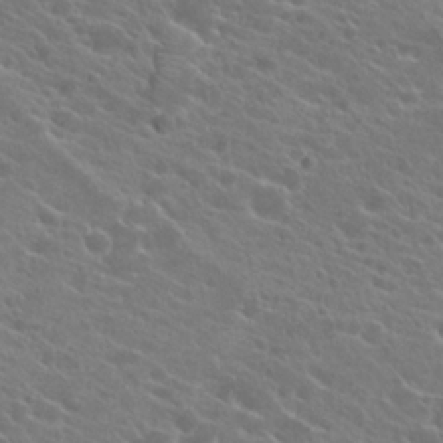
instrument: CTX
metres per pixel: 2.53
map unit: Hto
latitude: 23.0269
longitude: -39.3671
